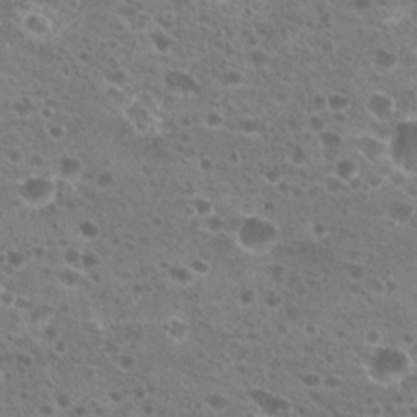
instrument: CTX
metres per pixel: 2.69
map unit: Hto
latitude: 20.6113
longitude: -41.5371
